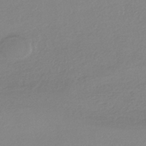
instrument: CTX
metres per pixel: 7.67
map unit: HNhu
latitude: -44.1228
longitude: 95.3131
